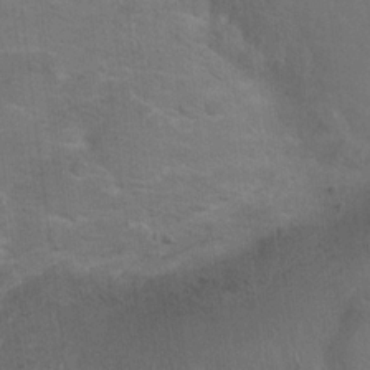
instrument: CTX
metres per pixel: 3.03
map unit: Nhu
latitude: 17.6505
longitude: -32.2334
